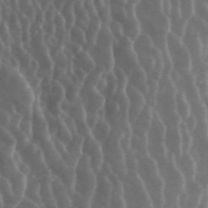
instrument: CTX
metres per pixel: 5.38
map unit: ANa
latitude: 44.3656
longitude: 25.2943
